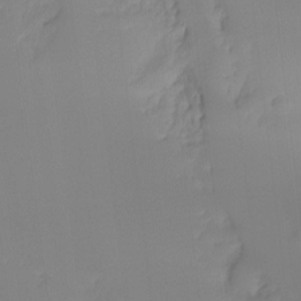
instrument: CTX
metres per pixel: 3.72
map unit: Hto
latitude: -8.1984
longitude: -50.5167
